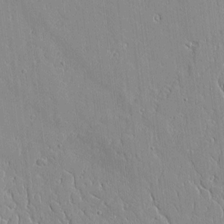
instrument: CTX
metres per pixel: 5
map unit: Aa
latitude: 10.5924
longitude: -129.3859
